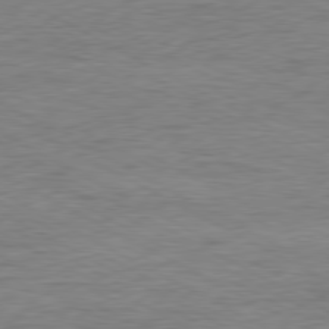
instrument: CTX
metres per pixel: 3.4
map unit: Ap
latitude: -81.1620
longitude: -77.7638
